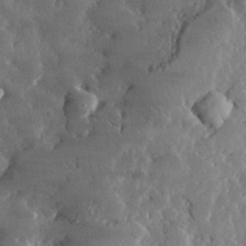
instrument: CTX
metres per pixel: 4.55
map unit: lHvf
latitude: 32.6113
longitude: -90.0444
